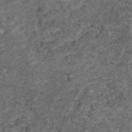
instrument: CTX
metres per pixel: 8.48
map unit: eAb
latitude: 46.8380
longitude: 118.0472
